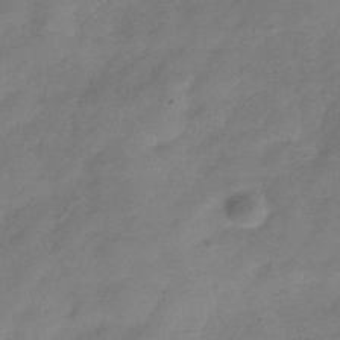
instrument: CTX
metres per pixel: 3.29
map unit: Hve
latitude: -32.6330
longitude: 92.5007
